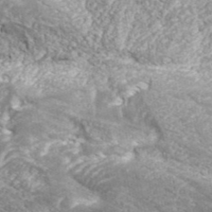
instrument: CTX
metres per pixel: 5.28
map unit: ANa
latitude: 41.3481
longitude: 26.6140
